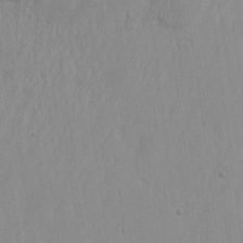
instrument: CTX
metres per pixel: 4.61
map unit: Nhu
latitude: 18.6112
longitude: -72.6491
